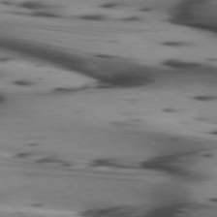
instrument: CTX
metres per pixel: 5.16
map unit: lApd
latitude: 74.7246
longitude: -65.5371
